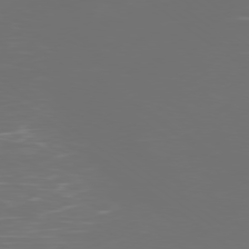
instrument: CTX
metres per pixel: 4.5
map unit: Ap
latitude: -78.8408
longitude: -94.0633
